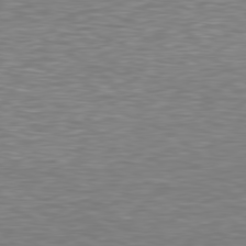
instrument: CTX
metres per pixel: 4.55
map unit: Hpe
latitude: 78.6869
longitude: -123.2915
